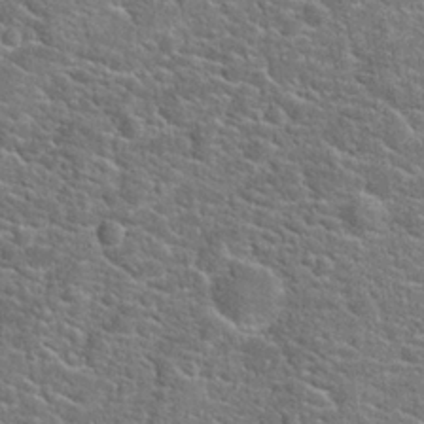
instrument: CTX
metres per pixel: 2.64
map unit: Hto
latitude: 20.7247
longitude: -44.4790
